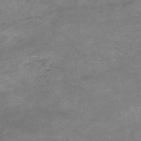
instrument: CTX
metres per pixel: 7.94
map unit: HNb
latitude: -54.2362
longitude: -41.4993
